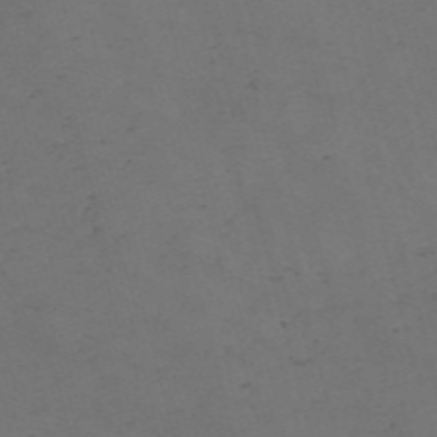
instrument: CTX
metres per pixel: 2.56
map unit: Nve
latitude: -57.6344
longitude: 52.9163
